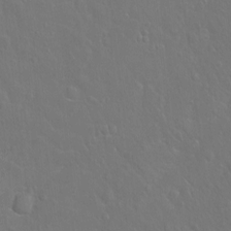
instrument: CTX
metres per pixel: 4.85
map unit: Hto
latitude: -4.0094
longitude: -35.7260
